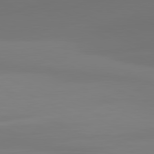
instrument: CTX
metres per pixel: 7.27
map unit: lApd
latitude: 81.3671
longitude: 128.9920
